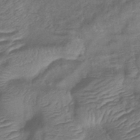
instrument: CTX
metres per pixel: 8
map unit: eHb
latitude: -39.8045
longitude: 78.7841
